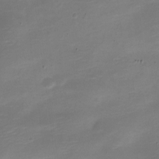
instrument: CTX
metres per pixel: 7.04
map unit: Nve
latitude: -21.3698
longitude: 105.2943
